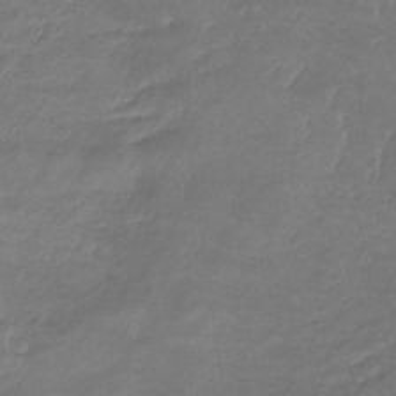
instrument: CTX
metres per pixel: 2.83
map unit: lHb
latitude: -34.0850
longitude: 71.3132
